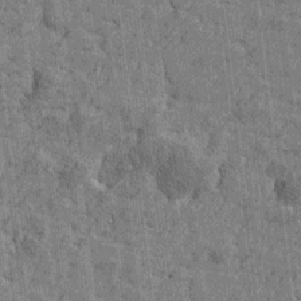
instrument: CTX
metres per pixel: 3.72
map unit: Htu
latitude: -4.7274
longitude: -179.3860
